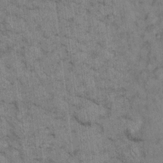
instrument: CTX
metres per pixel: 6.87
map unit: eHh
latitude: 15.0081
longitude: -65.2726
